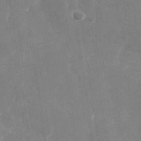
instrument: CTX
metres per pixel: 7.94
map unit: Nhu
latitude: -28.9164
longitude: -76.3278
